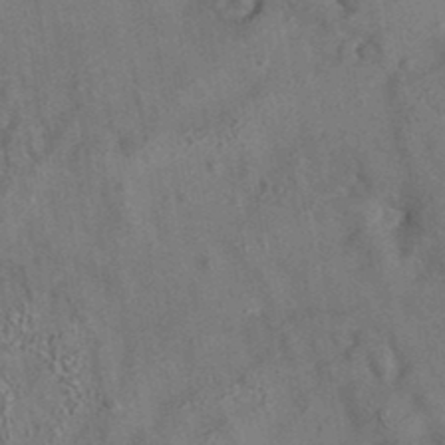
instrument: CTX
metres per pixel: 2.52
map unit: eAb
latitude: 35.2914
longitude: 111.9178
